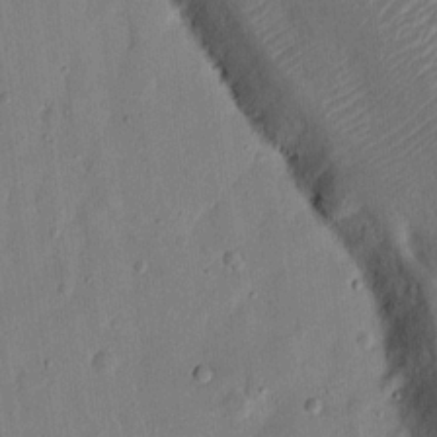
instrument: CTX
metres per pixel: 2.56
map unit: eHh
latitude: 14.8002
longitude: -69.2159
